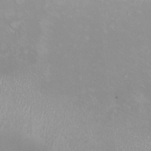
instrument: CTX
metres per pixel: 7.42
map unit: Nhu
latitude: -10.9542
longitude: -65.7639
